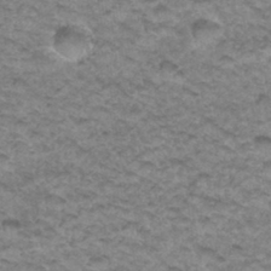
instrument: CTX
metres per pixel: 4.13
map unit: Hto
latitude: 34.8380
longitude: -47.4805
